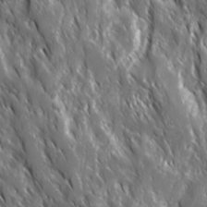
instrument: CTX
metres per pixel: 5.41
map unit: Ave
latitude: 15.3104
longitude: -132.7813
